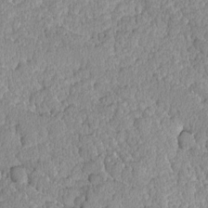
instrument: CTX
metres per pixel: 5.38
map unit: Ave
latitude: -8.8975
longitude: -116.4790
